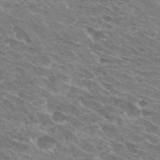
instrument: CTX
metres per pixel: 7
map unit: Hto
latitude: 30.1956
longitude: -44.3089
